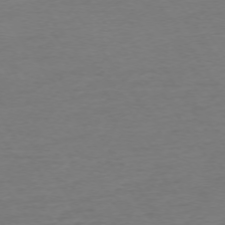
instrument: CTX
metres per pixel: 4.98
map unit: Ap
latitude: -74.1228
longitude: -85.5560
